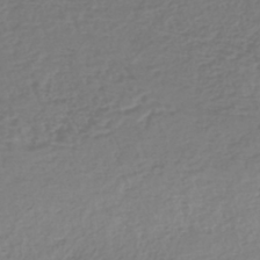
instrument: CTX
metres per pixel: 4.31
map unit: eHh
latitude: -42.4251
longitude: -33.3860
